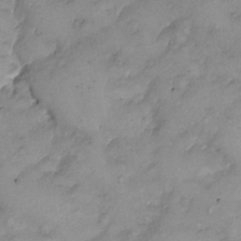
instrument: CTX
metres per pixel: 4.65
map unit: Nhe
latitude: -1.2565
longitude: -58.2523
